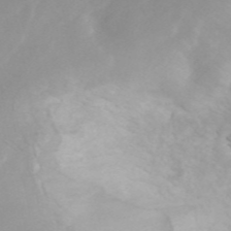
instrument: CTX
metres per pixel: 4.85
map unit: ANa
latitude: 44.7057
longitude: 22.9164
